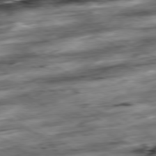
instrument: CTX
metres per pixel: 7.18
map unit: Hpe
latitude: -79.3509
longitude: -20.3845
